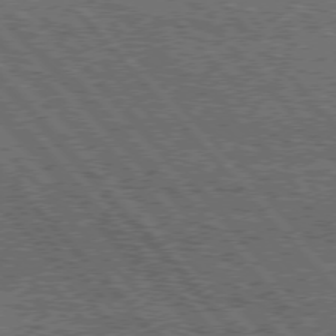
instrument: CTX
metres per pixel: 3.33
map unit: Hpe
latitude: 76.0255
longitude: -138.1956
